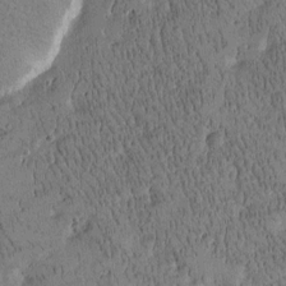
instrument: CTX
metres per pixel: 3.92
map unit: Htu
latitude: -4.3117
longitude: 175.1620
